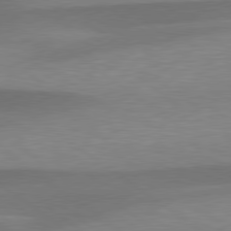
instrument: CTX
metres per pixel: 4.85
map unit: lApd
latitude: 79.4805
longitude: -93.8394
